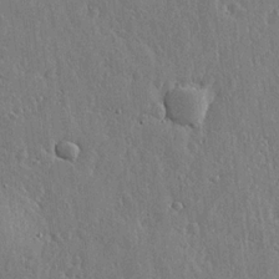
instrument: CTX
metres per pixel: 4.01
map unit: lHvf
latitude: 19.3670
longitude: -115.8583
